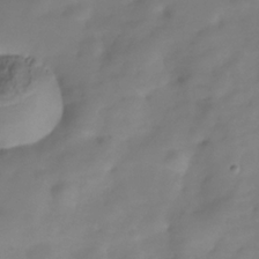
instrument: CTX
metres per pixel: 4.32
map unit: Hve
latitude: -30.8597
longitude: 94.1983
